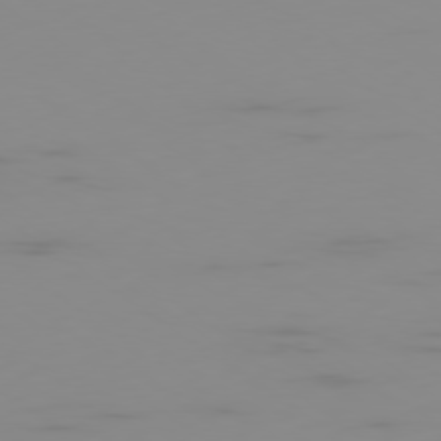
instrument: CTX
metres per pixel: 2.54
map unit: Ap
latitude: -79.1998
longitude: -94.4601
